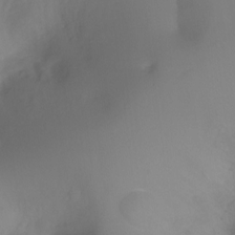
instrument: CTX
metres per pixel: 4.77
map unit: Ht
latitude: -16.7464
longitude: -42.7246
